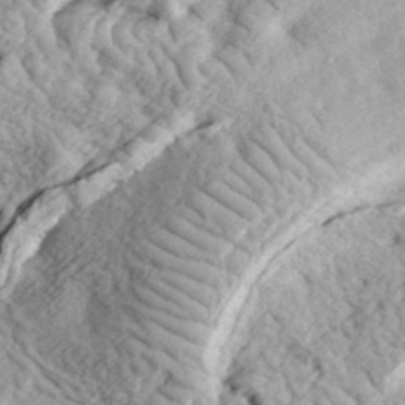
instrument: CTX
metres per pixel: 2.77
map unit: eHh
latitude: 35.9717
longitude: -79.2159
